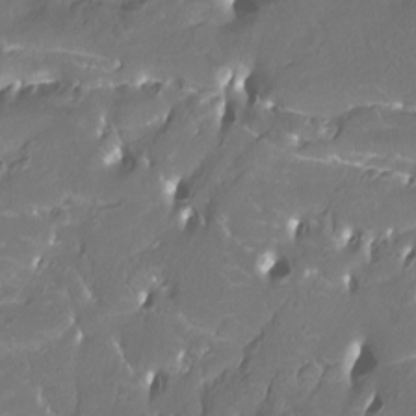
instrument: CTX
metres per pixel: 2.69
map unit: Htu
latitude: -12.3873
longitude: -71.6316
